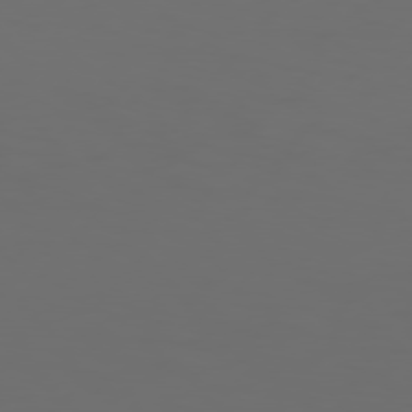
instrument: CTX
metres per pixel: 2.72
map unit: Hpe
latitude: 76.4790
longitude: -140.2522
